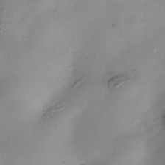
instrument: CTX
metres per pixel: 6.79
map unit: Nhe
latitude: -38.1039
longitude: -116.9136
